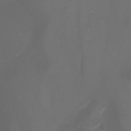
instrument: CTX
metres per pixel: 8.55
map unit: Nhu
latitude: -7.8044
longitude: -76.3278
